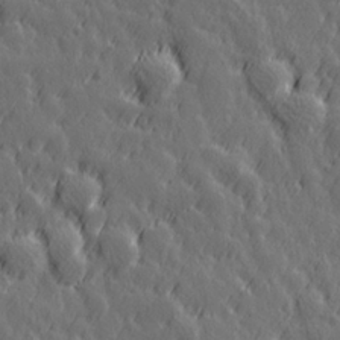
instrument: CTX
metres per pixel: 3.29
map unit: Hve
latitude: 26.6869
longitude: 144.8975
